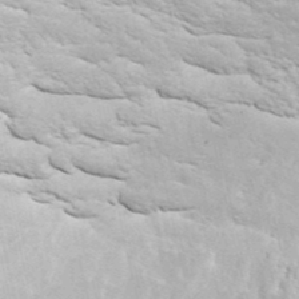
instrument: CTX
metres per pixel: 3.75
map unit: ANa
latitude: 41.2914
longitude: 29.4077
